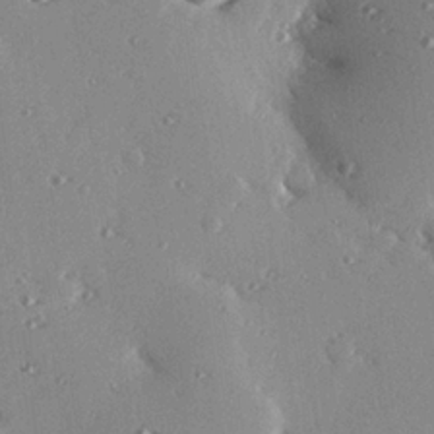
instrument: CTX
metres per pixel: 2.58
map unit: eHh
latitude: 23.2726
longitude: -89.9339
